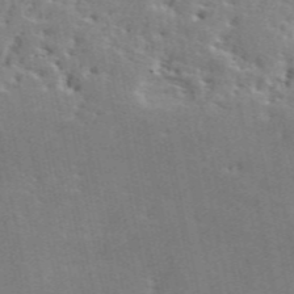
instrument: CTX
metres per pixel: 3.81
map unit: ANa
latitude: 49.3671
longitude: -79.4616
